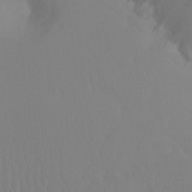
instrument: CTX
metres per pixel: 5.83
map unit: Ht
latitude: -8.0850
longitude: -32.4034
